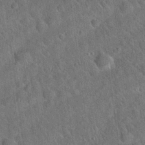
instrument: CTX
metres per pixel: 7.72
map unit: Hto
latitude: 19.7260
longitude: -52.7624
